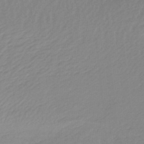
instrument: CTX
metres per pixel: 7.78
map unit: lHb
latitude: -45.9745
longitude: 65.1998
